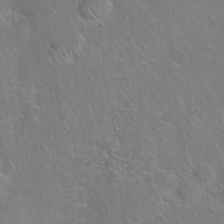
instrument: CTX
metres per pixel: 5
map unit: Hto
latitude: 19.7260
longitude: -49.4804
